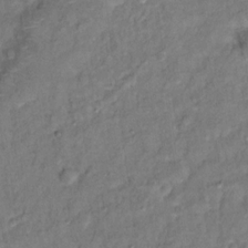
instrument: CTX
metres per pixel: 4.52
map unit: Hto
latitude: 12.2712
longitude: -36.8380
